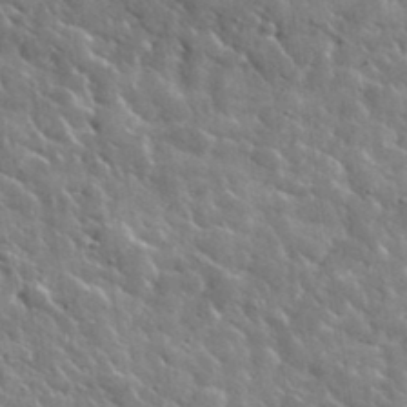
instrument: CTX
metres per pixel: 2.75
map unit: lHvf
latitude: 36.3656
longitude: -88.9703
